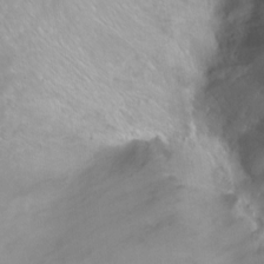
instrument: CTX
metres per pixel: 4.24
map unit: Ht
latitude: 1.0836
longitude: -35.9528
